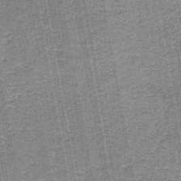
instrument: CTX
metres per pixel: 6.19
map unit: eAb
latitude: -36.0094
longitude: 51.7100
